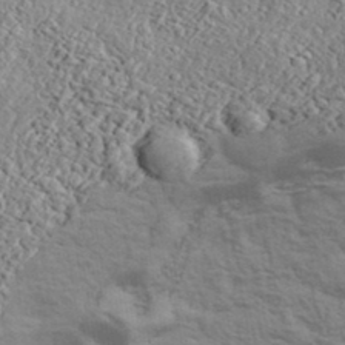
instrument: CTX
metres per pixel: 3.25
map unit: eHh
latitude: 37.0837
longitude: -81.4804
